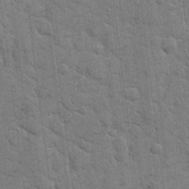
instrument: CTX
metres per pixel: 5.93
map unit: eHh
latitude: 10.7813
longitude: -65.2726
